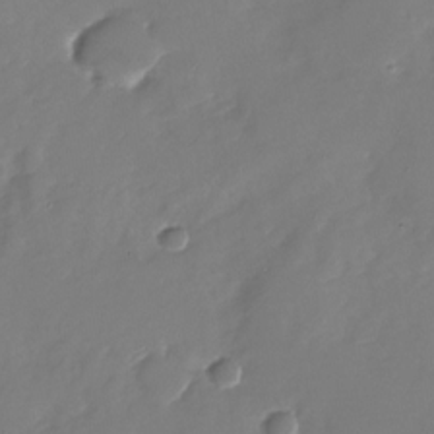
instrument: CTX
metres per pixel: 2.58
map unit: Nhu
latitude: -27.9745
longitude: -76.1389
